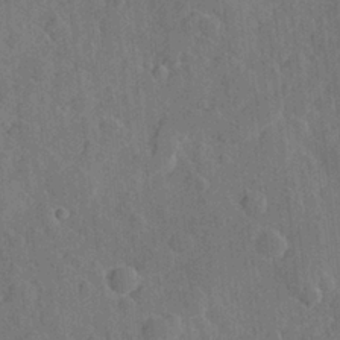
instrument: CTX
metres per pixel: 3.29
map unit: Hve
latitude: 25.2725
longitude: 149.1243
